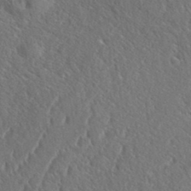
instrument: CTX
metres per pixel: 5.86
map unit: eHh
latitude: 37.0837
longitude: -137.8395
